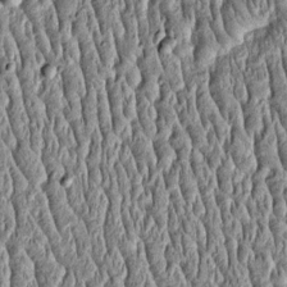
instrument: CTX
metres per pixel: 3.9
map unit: Htu
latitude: -4.2550
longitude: 157.5966
